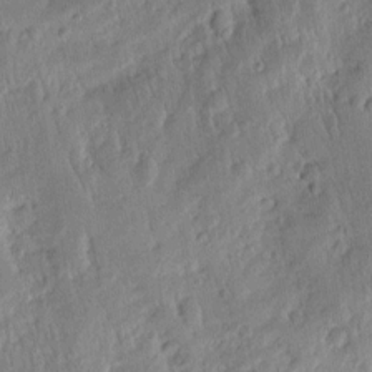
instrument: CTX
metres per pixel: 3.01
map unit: Htu
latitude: 1.8583
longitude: -178.3468
